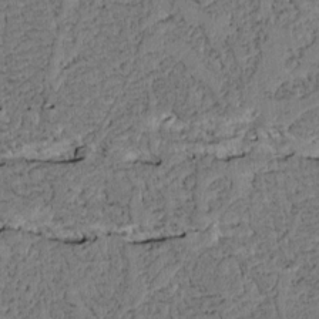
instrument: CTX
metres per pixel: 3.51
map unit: Htu
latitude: 3.8772
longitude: 151.1053
